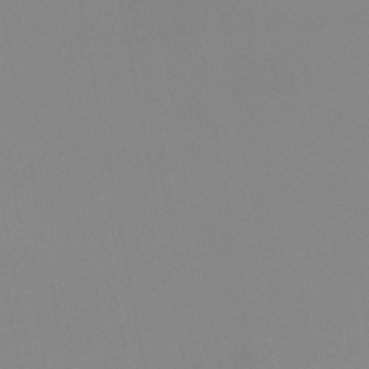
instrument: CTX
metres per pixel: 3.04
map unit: lHb
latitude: -48.0472
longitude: 69.2187
